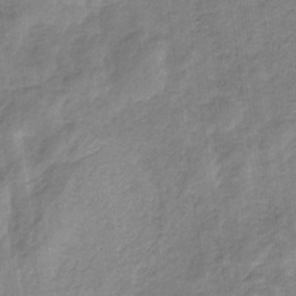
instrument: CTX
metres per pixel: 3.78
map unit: HNb
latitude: -33.2187
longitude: 59.5966
